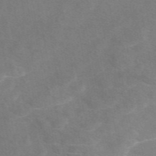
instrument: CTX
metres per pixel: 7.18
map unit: eAb
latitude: 48.5735
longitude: 119.0864
